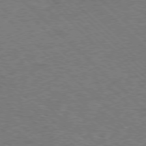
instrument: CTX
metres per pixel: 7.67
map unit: Hpe
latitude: -78.0472
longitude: 16.0094
